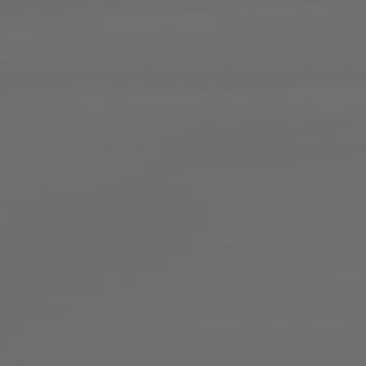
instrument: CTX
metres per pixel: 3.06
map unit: lApd
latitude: 79.0648
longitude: -135.7071
